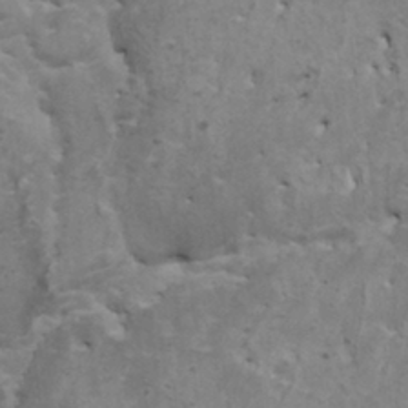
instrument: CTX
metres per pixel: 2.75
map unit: HNhu
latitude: 4.1389
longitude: 3.7666
